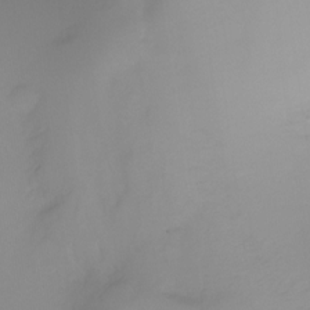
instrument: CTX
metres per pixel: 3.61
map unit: Ht
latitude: -6.9352
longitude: -20.5546
